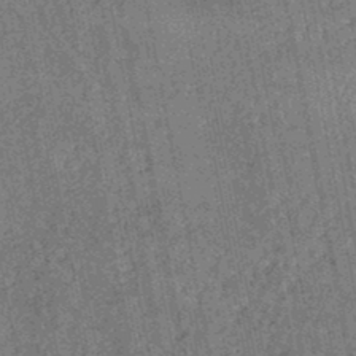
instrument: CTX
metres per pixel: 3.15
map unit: lHb
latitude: -46.2928
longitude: 68.6707
